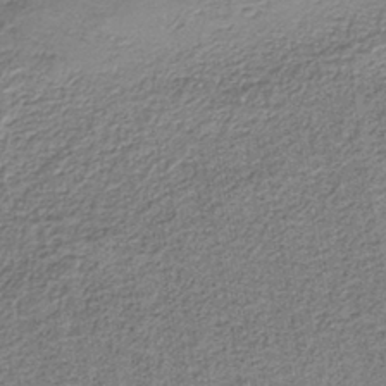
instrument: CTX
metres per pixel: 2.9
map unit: eAb
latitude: -38.6141
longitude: 52.6329
